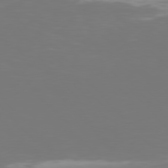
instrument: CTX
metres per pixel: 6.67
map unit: Hpe
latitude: 76.7246
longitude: -170.4979
